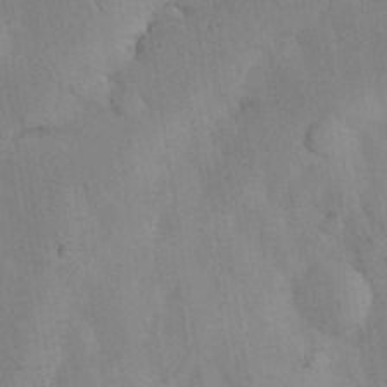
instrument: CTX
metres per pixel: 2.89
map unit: Nhu
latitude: 26.4979
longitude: -72.1956
